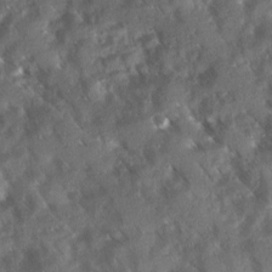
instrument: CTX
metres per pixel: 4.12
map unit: Ave
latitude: 10.4223
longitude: -102.9891
